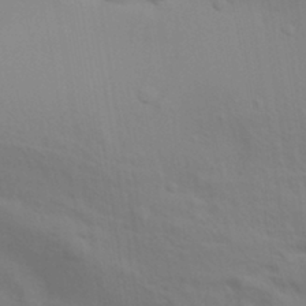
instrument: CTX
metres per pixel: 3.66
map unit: Aa
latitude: 30.7625
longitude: -135.7260
